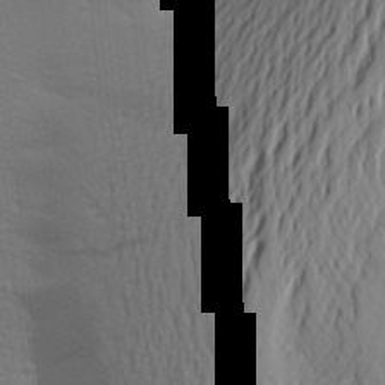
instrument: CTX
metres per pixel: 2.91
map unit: Aa
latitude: 25.5938
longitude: -147.0081
